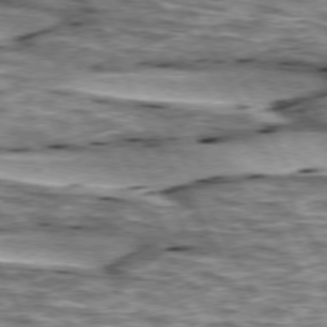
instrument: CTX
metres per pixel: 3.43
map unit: lApd
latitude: 74.3845
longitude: -55.2348
